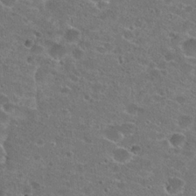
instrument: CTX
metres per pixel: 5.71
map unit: Hto
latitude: 22.5735
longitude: -43.1970
